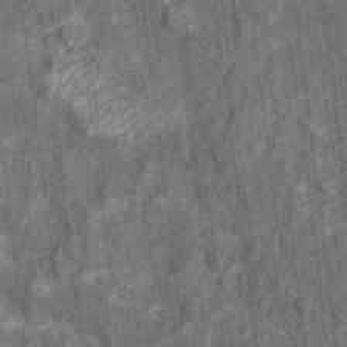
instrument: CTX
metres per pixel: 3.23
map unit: Ht
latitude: 8.5546
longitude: -37.6883
